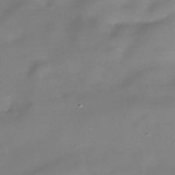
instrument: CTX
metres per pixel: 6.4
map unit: Nhe
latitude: -37.8800
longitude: -113.1970
